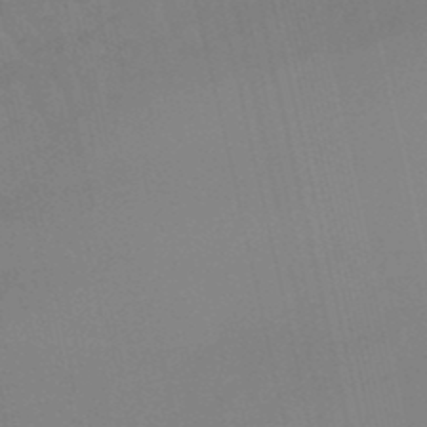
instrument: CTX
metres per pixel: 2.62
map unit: lHb
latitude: -49.3888
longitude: 76.0283
